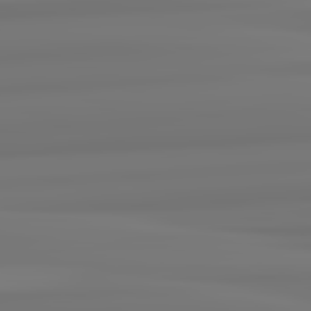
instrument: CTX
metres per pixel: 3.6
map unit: lApd
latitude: 82.8191
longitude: 170.4251
